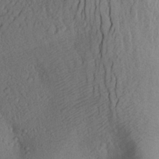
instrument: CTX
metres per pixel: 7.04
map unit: Aa
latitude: 27.8772
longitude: -146.6113
